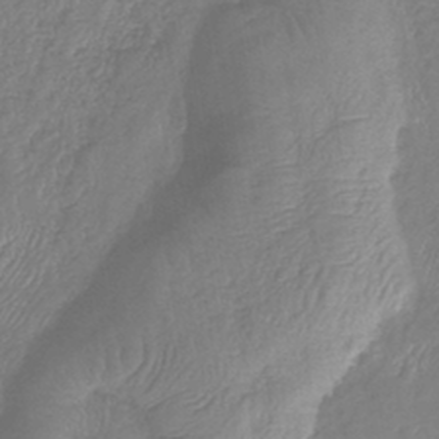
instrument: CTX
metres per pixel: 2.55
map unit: eHb
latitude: -40.8219
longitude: 79.1242
